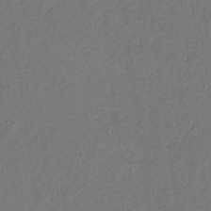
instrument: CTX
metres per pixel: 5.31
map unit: eHb
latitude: -31.0297
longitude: 70.0661
